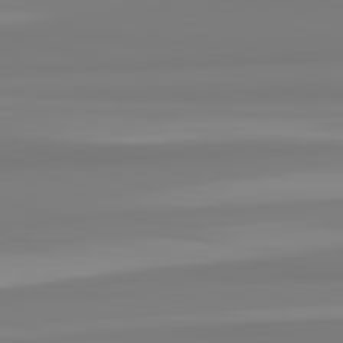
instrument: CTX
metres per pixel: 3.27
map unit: lApd
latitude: 82.5734
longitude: 174.7274
